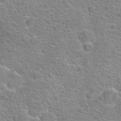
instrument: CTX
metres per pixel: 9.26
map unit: Hto
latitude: 18.3467
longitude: -41.4993
